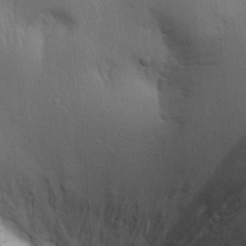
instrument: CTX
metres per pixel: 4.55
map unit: Aa
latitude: 26.5357
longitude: -143.0648
